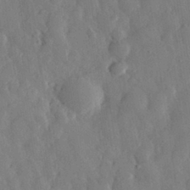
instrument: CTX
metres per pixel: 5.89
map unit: eHh
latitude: 30.2901
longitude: -78.4412
